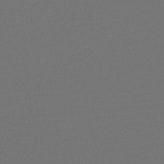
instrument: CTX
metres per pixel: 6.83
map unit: lHb
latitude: -45.2565
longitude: 76.2362
